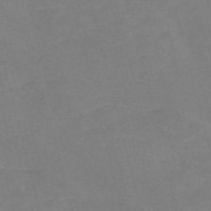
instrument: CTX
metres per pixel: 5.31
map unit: Nve
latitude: -58.1227
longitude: 57.9556
